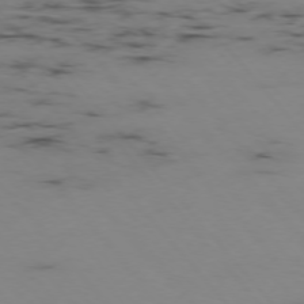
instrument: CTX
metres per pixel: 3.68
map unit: Hpe
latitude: -76.0094
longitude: -19.2726
